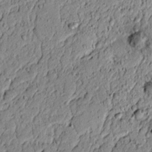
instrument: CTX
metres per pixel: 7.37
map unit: lAvf
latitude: 6.1389
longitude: 167.6155
